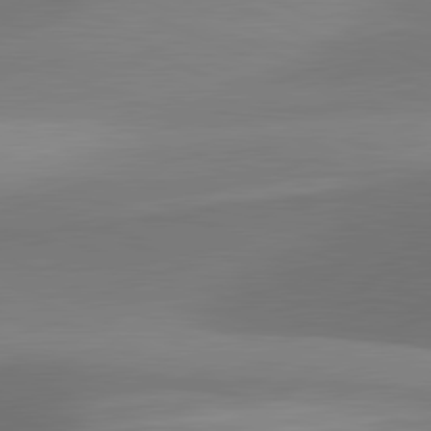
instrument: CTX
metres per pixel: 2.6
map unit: lApd
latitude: 81.5182
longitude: 130.1606
